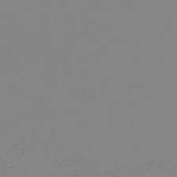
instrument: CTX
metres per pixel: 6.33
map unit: HNb
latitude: -34.6518
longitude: 57.8611
